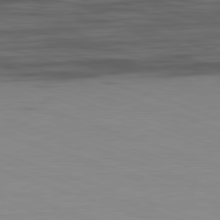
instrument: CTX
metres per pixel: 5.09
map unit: Hpe
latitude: -82.7463
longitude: 12.0094
